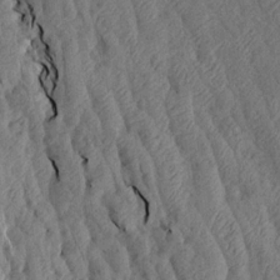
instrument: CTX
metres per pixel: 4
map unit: Aa
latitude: 17.9339
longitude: -145.4237
